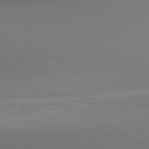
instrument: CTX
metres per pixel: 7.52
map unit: lApd
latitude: 80.5924
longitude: 138.3684
